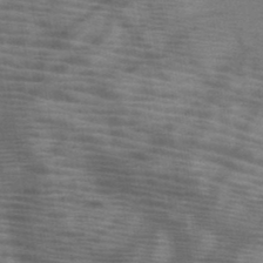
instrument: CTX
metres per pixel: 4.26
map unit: HNb
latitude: -46.3306
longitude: -45.0647
